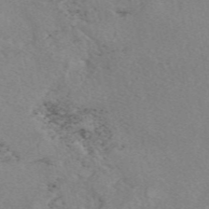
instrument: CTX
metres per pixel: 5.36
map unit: eAb
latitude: 49.7828
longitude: 107.4644
